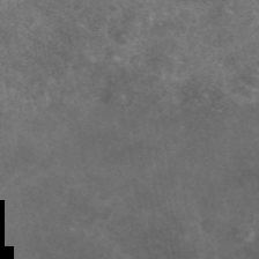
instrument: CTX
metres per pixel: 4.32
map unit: eAb
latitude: 47.0648
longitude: 125.4076
